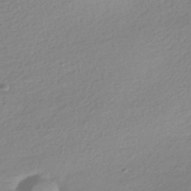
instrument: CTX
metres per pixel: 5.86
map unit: HNhu
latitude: -40.6896
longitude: 94.6518
